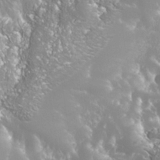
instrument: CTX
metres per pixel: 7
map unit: Nhe
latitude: -36.1983
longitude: -91.1403
